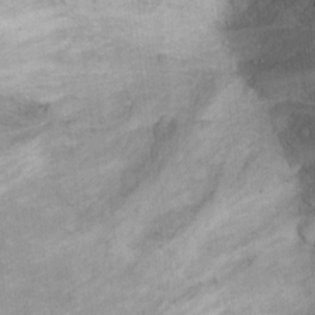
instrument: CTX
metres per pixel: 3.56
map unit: Ht
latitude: 5.5560
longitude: -36.6680
